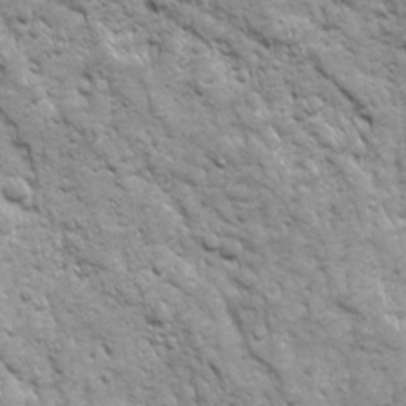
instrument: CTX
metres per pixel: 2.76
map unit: Ave
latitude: 16.6679
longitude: -132.1767
